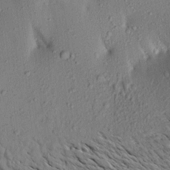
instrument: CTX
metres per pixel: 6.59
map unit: Aa
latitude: 20.2145
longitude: -147.9151
